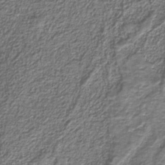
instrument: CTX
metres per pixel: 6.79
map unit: eAb
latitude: -39.6722
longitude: 51.4643
